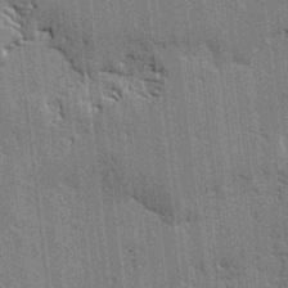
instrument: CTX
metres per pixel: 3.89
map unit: lAvf
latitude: -0.7464
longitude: -107.6694
